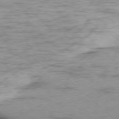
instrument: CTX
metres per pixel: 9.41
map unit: Ap
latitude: -77.3699
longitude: -93.7827
